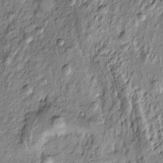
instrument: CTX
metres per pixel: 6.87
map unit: Htu
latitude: -6.1606
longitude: 156.9353
